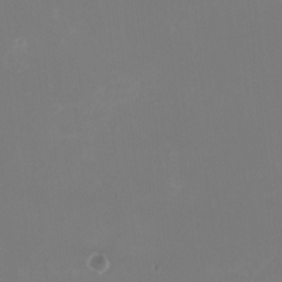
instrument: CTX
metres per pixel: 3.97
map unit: HNhu
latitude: -1.2565
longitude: -5.1592
